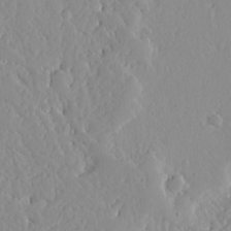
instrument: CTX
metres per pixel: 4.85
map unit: Ave
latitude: 12.9325
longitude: -135.1025
